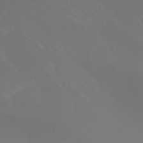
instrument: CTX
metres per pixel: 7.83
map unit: Nhu
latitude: -7.5777
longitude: -71.7261
